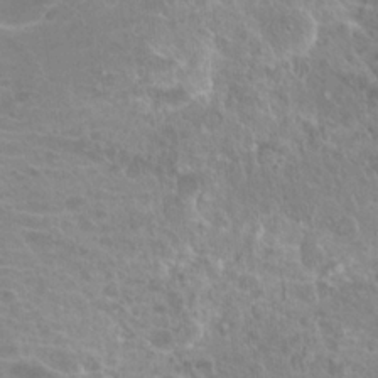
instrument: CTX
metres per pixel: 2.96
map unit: Hto
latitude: 20.8380
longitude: -40.5356
